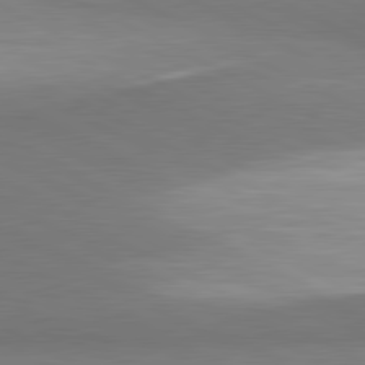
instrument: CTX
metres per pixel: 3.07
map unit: lApd
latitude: 81.2348
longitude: 158.0472
